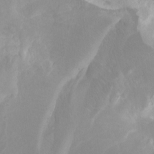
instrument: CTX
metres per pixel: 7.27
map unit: Ht
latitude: -1.5022
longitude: -18.0255
